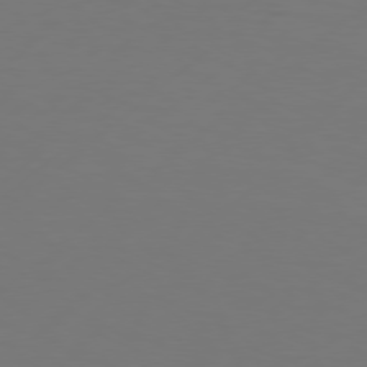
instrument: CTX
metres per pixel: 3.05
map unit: Hpe
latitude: 76.0444
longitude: -130.8758
